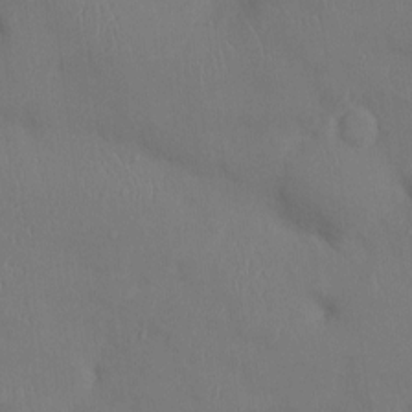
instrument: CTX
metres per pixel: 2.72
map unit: Ht
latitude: -4.4062
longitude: -13.9339
